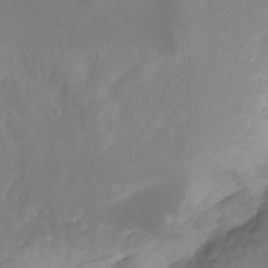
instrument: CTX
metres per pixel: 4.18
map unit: Ht
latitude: -14.4251
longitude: -56.5167
